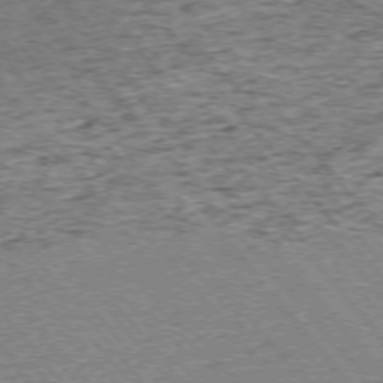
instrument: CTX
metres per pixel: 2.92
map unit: Ap
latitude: -75.2565
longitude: -86.6679
